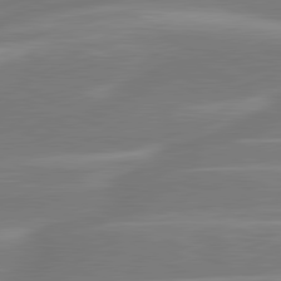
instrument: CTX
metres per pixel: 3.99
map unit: lApd
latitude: 81.1403
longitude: -130.9514
